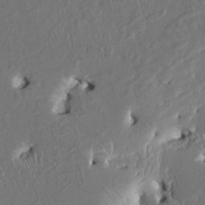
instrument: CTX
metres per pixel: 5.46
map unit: HNhu
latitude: 5.4615
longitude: -5.1025
